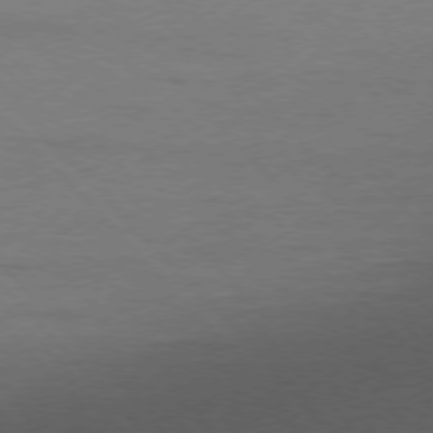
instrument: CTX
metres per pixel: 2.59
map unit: Ap
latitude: -77.7856
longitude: -95.8206
